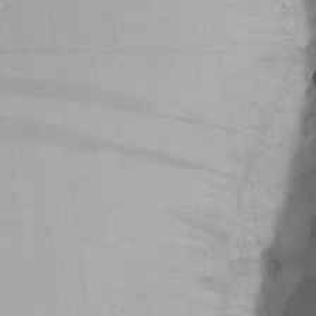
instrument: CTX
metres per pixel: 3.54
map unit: lAvf
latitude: 8.8002
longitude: 167.0864
